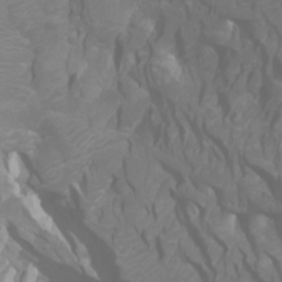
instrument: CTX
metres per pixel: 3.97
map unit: Htu
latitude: -0.8219
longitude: -75.6127
